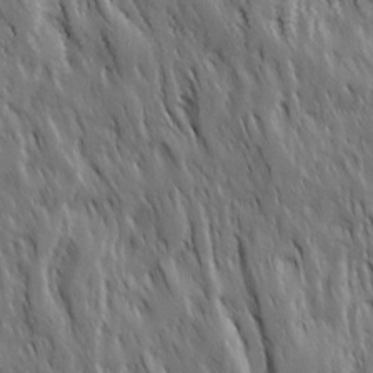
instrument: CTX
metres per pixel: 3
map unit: Ave
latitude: 15.3104
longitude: -134.4979
